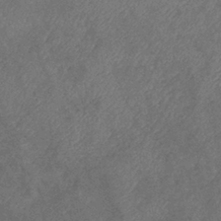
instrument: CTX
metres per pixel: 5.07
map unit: eHb
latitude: -39.8045
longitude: 77.2754
